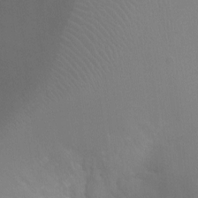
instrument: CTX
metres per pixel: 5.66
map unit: Ht
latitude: -4.1794
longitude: -18.8002
